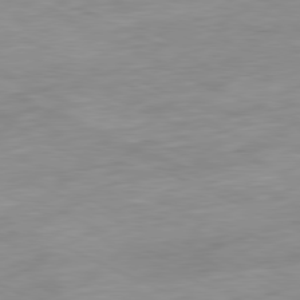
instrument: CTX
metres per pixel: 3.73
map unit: Ap
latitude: -81.2943
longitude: -87.8961
